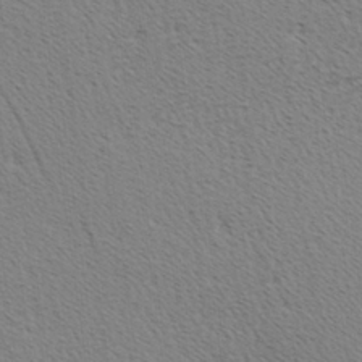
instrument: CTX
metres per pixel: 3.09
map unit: Hve
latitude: 2.8002
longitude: -124.8191
